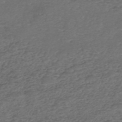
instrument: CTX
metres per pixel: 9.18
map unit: eHh
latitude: -54.7463
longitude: -90.0633
